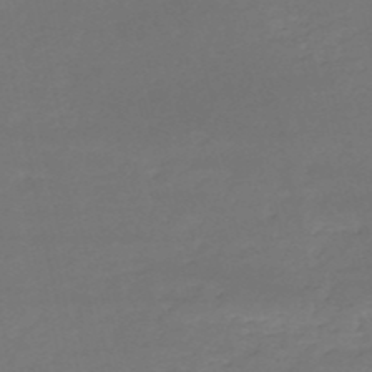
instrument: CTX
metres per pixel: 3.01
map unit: eHh
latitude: -52.5384
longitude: -25.4048
